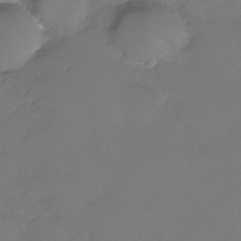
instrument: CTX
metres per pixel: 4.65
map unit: Nhe
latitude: -32.9164
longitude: -93.3859
